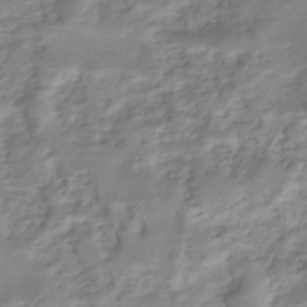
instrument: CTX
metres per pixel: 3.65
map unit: Nhe
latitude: -48.6141
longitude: -172.6868
